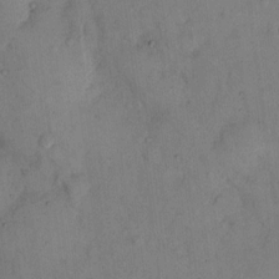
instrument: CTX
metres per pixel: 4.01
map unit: eHh
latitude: 12.7246
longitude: -62.5546
